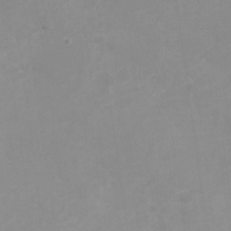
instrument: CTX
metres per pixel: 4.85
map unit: Nhu
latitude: -27.5021
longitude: -75.4615
